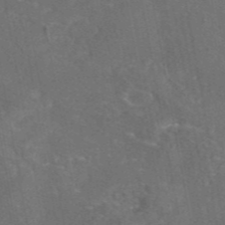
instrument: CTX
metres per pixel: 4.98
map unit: eAb
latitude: 45.9339
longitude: 108.4818
